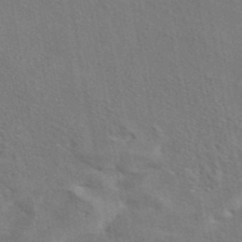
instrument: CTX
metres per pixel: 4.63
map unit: eAb
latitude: 43.0836
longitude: 113.2754
